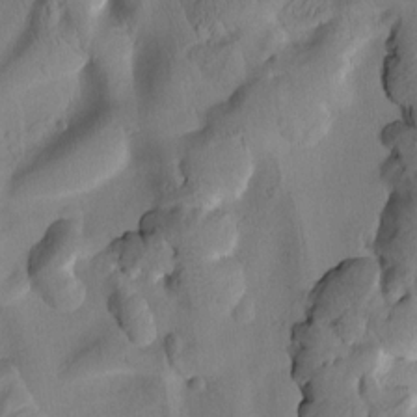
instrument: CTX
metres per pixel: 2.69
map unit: Htu
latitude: 2.9891
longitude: 178.5384
